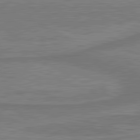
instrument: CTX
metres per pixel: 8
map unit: lApd
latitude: 81.1970
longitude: 173.4643
